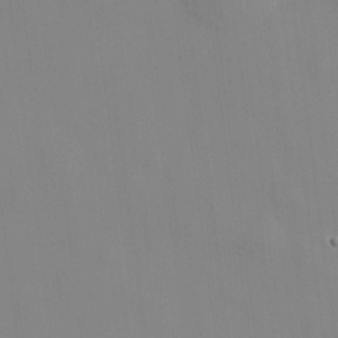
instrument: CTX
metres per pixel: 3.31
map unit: HNhu
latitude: 11.9906
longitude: 9.8422
